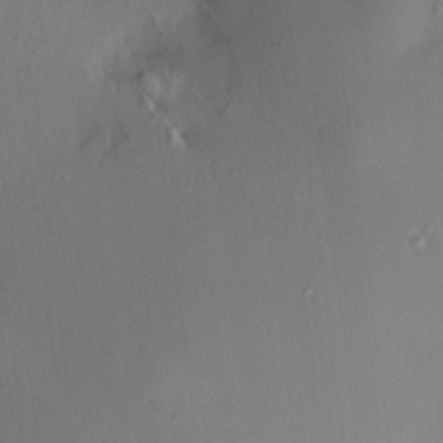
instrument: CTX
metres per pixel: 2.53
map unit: HNhu
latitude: 8.4412
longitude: 13.0298
